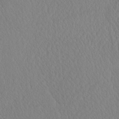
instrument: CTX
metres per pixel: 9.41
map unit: eHh
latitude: -3.5588
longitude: 15.7100
